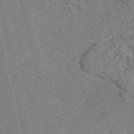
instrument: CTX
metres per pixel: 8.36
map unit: eAb
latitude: 48.9136
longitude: 106.4251
